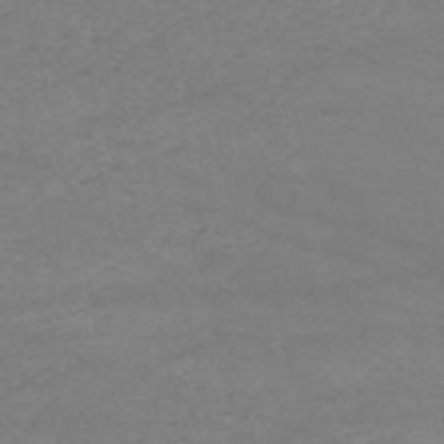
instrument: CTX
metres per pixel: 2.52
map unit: HNb
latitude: -53.2753
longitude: -37.7639
